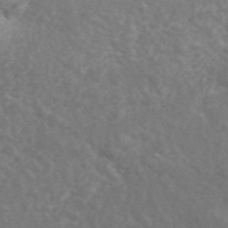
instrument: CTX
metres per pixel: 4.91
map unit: ANa
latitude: 46.3279
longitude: 26.5573
